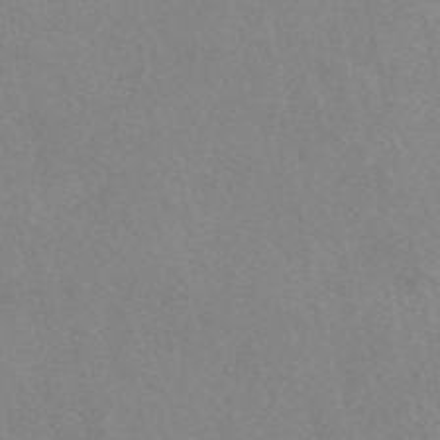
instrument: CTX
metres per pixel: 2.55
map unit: eAb
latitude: 48.1956
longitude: 111.6344
